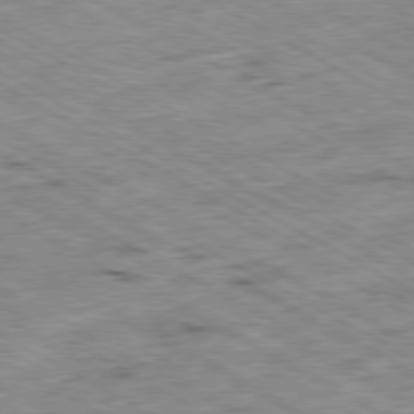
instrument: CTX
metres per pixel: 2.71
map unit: Ap
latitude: -80.3684
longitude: -85.5560
